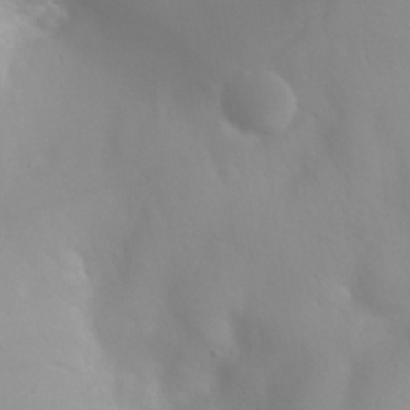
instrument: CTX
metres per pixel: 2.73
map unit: Nhu
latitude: 26.1956
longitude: -55.2915
